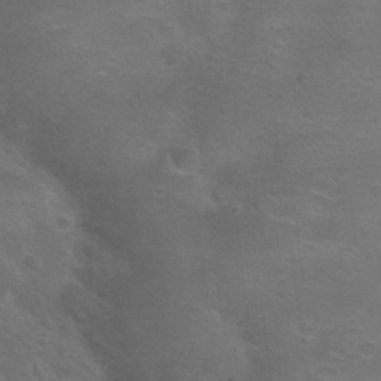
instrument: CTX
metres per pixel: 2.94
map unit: Nhu
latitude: 24.4412
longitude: -52.6113
